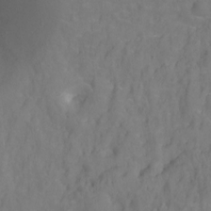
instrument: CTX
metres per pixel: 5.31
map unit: Ht
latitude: -1.4266
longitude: -33.6505
